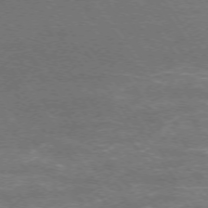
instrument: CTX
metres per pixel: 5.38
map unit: Ap
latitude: -75.3321
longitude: -75.5560
